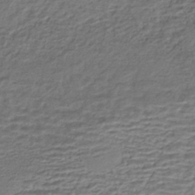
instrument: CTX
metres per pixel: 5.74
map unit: HNhu
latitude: -43.1620
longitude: 102.9731
